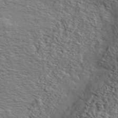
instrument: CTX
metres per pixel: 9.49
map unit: eHh
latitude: 36.1767
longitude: -80.7813
